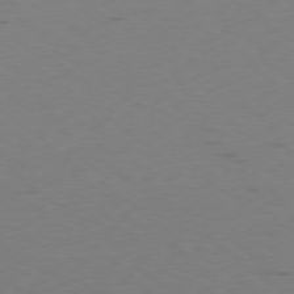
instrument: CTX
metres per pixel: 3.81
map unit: Ap
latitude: -78.7085
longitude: -63.0459
